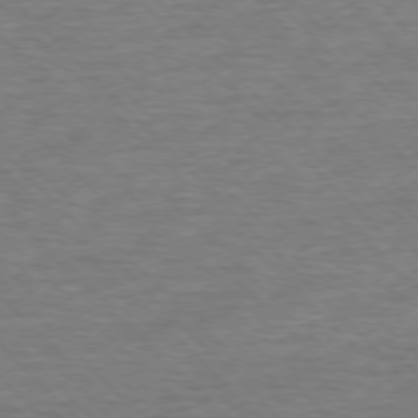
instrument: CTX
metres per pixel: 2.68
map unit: Ap
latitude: -77.1431
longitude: -94.9325
